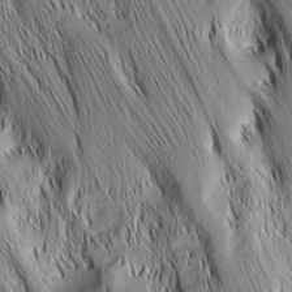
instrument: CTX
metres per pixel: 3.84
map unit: Nhu
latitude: -6.1039
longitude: -151.9339
